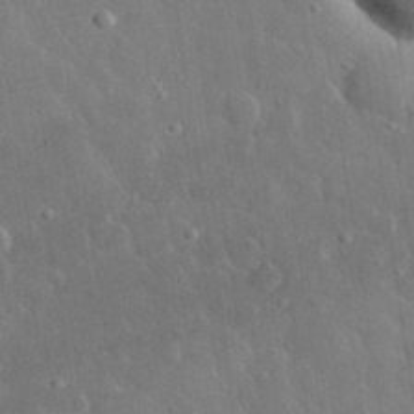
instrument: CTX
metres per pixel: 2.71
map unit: lHvf
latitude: 32.7057
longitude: -85.8395
